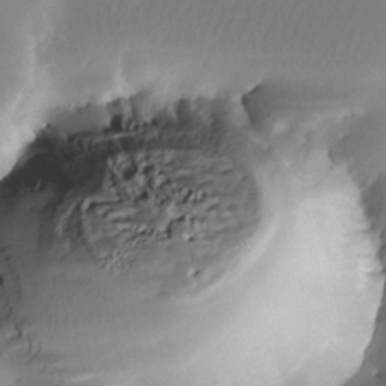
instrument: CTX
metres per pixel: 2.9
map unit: Nhe
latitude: -31.4832
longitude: -115.9906
